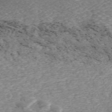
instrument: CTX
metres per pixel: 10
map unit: ANa
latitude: 41.8961
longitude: 33.8423
